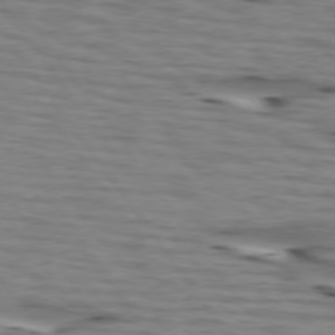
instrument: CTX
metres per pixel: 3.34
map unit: lApd
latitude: 74.6868
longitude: -71.7449
